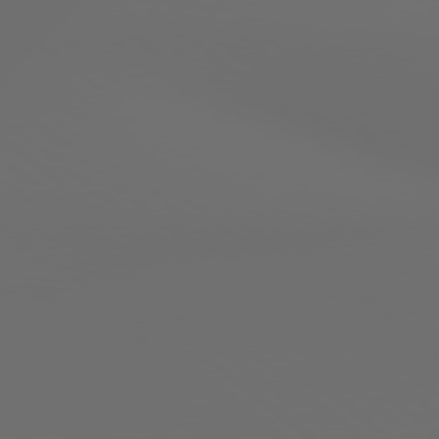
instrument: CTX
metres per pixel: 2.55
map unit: Hpe
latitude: 78.8191
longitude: 176.6141
